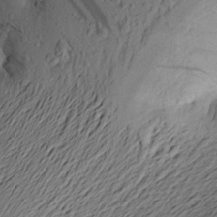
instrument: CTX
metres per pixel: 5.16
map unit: Aa
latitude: 22.0633
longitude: -148.8002
